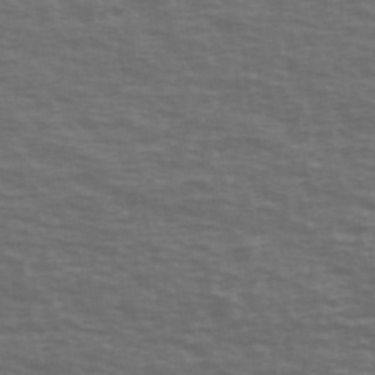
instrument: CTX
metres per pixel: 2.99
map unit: Ave
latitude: 39.7827
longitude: -113.5938
